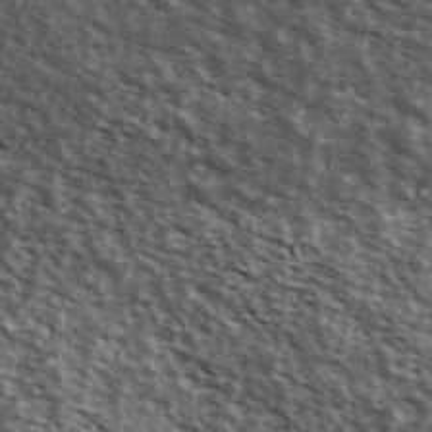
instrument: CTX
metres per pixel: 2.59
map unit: Ave
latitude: 39.6694
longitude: -108.4034
